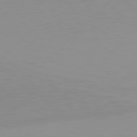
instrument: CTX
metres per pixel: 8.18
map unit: Hpe
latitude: 77.9528
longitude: -138.7813
